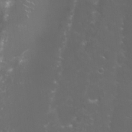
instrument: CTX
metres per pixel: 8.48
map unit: Nhu
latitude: 27.6505
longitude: -60.6301
